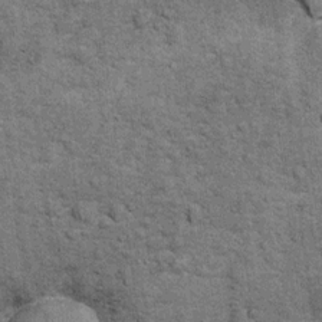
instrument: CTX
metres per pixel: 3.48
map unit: Ht
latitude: 9.5560
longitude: -38.3467
